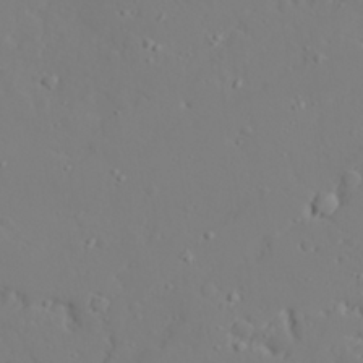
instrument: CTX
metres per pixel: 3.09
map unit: lAvf
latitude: 27.8772
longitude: -107.9339
